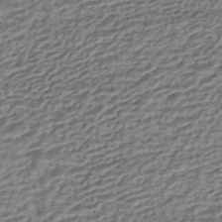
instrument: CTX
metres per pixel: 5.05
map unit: HNhu
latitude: -43.4643
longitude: 105.6910
